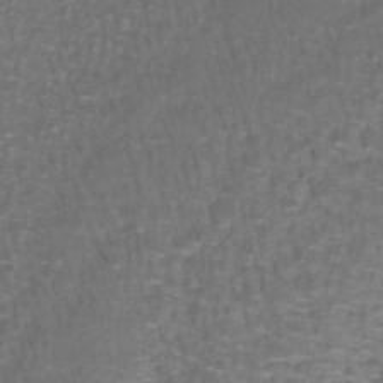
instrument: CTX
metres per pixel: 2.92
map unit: lHb
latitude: -42.5573
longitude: 55.7100
